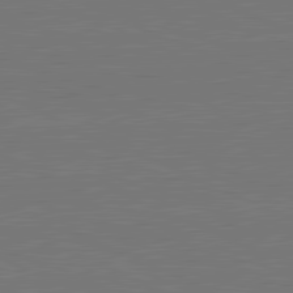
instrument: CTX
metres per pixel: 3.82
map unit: lApd
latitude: 81.7261
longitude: 149.5777
